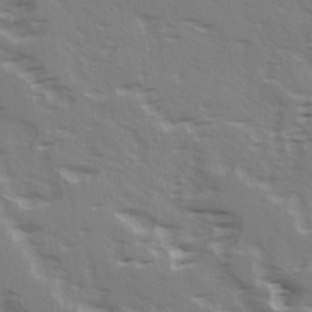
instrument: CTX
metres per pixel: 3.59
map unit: Ave
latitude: 15.7828
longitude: -129.9150
